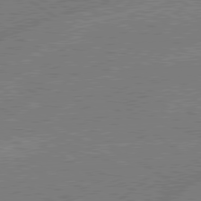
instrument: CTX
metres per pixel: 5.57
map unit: lApd
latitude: 79.1403
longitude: -145.8016
